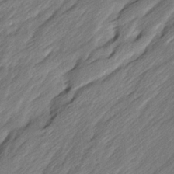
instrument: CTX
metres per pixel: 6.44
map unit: Ave
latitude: 15.7072
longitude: -136.1200
